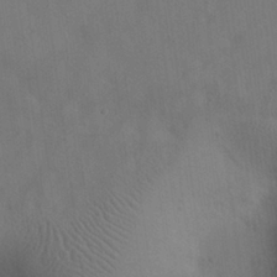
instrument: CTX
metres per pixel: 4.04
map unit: eHh
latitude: 25.8205
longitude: -69.1592
